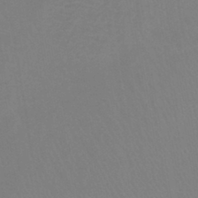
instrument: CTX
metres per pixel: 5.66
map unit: lHb
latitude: -41.8989
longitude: 64.3495
